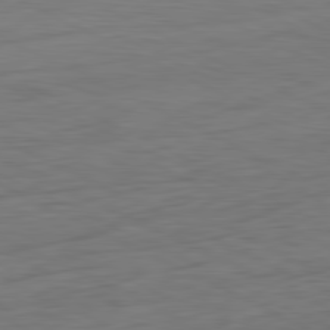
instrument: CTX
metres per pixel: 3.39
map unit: Ap
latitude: -81.8800
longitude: -77.3481
